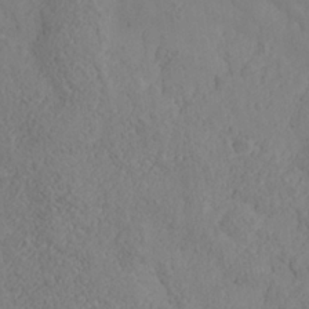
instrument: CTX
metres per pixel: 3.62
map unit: Nhe
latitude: -37.1998
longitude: 139.0298
